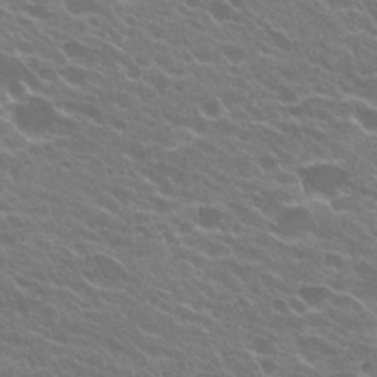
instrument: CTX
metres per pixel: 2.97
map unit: Hto
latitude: 24.3656
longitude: -36.9136
